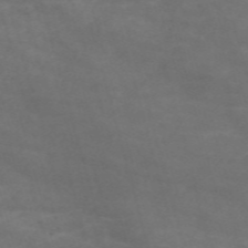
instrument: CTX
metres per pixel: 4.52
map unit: Nve
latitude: -59.6721
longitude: 59.1620
